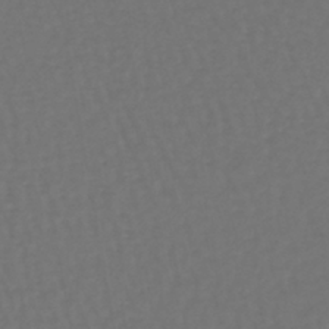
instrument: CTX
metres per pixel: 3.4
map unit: lHb
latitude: -39.3132
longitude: 62.9541
